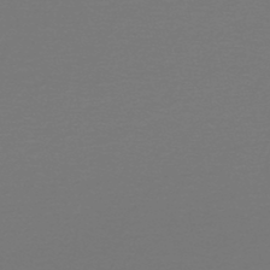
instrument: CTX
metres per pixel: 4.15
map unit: lHb
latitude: -47.4265
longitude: 65.0298
